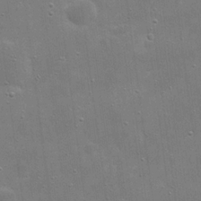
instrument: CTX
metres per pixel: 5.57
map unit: eHh
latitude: 20.7624
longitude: -66.9513
